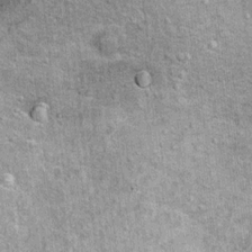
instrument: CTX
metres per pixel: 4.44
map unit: Ht
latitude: 11.5182
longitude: -38.5357
